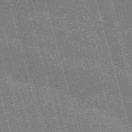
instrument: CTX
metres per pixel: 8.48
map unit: Nve
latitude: -59.4643
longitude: 62.1605
